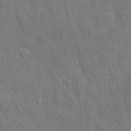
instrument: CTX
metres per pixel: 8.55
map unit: Nhu
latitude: 28.9136
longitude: -68.4223
